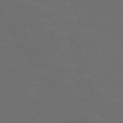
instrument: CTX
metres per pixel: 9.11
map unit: HNhu
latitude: 0.6679
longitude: -2.4601
